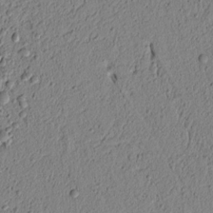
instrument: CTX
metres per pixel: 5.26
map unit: lAvf
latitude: 6.1200
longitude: 165.2754
